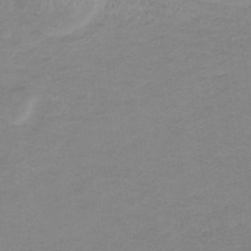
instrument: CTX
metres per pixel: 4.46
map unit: eHb
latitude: -33.8989
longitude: 68.4629
